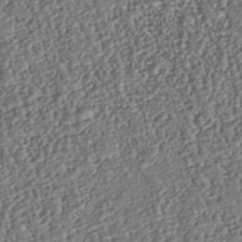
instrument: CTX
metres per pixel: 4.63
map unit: Nhu
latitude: -37.8800
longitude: -80.8947
